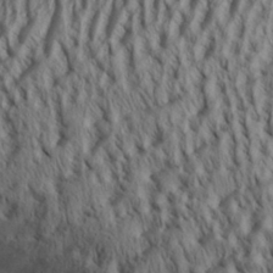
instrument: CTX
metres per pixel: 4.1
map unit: Aa
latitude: 29.8016
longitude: -138.5168
